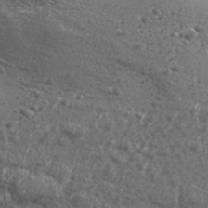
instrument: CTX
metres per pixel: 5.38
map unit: Aa
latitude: 32.4979
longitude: -134.2711
